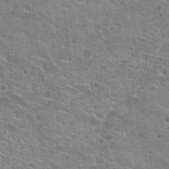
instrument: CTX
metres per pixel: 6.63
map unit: Hto
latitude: 21.4049
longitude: -42.2712
